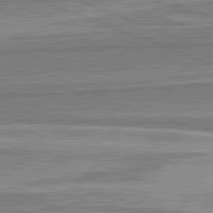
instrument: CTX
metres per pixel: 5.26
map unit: lApd
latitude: 82.0255
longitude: 167.7667
